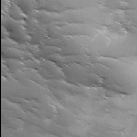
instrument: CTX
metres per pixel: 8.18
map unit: Ave
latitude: 1.5182
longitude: -113.9906
